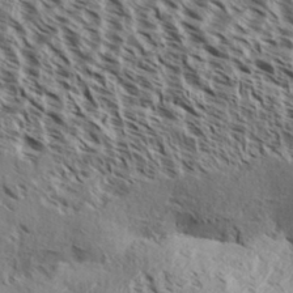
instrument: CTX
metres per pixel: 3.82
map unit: Aa
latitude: 32.3656
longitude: -137.9150
